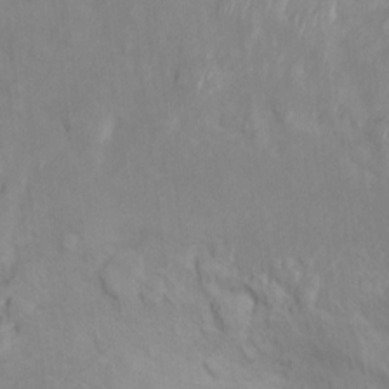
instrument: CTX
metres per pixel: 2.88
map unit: Ht
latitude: 11.2348
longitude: -32.4601
